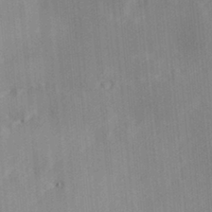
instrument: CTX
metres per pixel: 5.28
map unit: Hve
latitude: 31.5371
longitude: 148.8408
